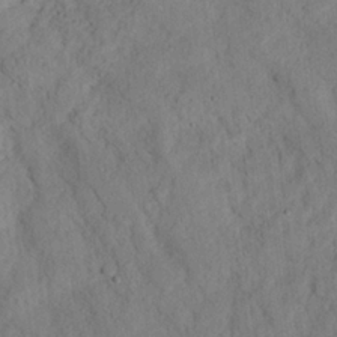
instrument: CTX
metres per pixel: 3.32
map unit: eHh
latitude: 24.1011
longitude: -79.8773
